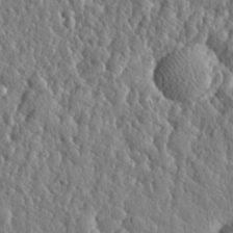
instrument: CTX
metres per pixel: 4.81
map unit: eHh
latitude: 27.7072
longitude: -76.4601
